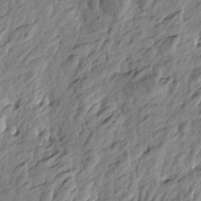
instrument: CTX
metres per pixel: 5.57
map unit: Htu
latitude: -3.4643
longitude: 179.7666
